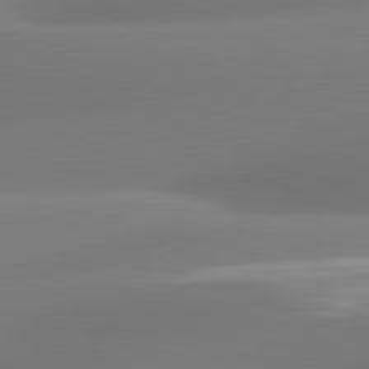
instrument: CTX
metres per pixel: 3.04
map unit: lApd
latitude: 81.2537
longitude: -161.8205
